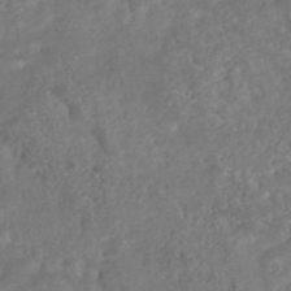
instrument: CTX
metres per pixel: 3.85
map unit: Nhe
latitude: -48.4818
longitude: -172.9702
